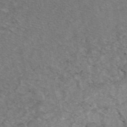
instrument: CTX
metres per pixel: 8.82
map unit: eAb
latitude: 47.6316
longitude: 115.9745
